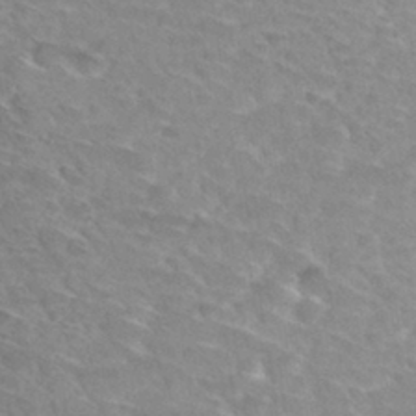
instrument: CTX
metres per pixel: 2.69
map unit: Hto
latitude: 32.9325
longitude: -45.8205
